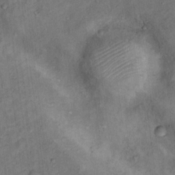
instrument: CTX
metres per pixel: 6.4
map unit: Hto
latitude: 15.4238
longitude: -31.7450
